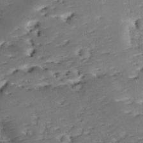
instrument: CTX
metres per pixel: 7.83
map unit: lAa
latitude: -10.9353
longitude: -124.9513
